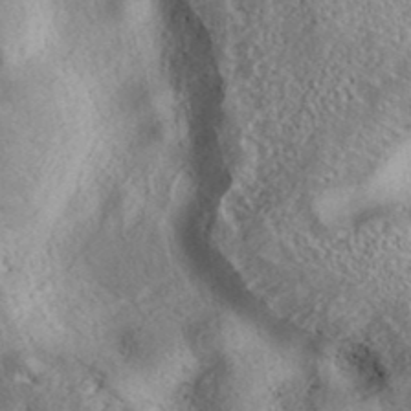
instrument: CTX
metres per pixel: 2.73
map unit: eAb
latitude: 38.1389
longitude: 113.2187
